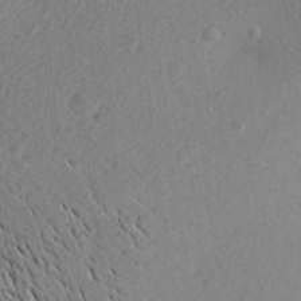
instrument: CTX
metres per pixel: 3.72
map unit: Aa
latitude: 27.0459
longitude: -142.9892
